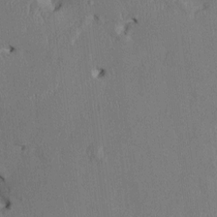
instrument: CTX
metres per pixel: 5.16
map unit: HNhu
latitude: 1.2537
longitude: -5.5182
